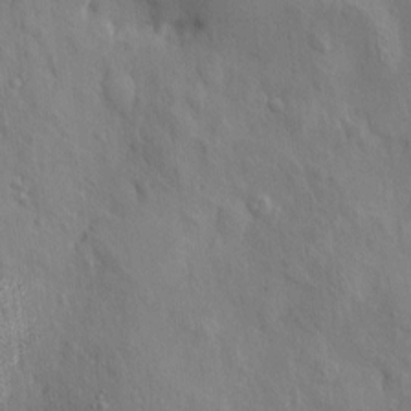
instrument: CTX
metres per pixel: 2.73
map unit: eHh
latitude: 4.9136
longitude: -74.2334
